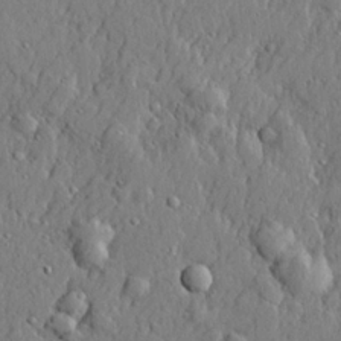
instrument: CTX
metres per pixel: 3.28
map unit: lHvf
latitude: 21.8584
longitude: 143.6532
